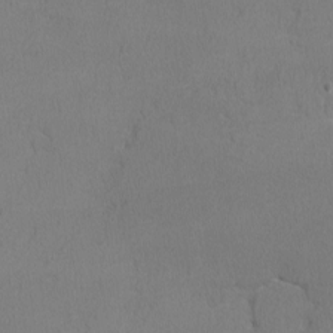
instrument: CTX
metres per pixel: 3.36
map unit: lHvf
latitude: -13.0109
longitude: -99.9150
